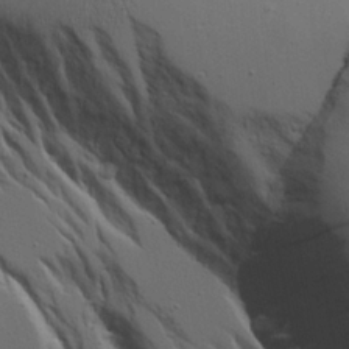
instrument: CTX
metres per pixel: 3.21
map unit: Aa
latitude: 19.0269
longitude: -126.2523
